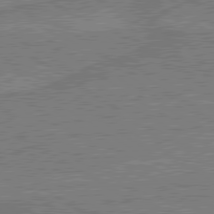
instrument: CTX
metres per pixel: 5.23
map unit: lApd
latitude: 79.8395
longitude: 169.7666
